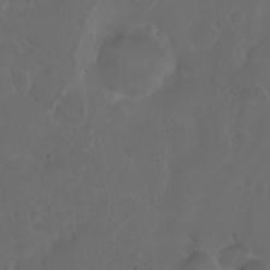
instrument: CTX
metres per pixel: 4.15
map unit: eHh
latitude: 0.8191
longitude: -54.5168
